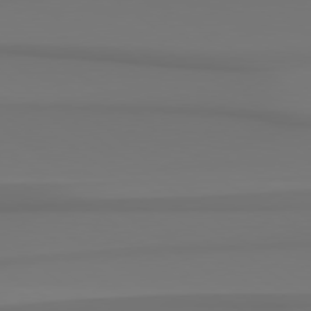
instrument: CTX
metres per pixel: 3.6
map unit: Hpe
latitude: 78.7247
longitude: -136.5924
